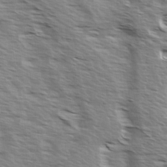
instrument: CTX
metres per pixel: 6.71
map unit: Ave
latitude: 14.6680
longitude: -102.9702
